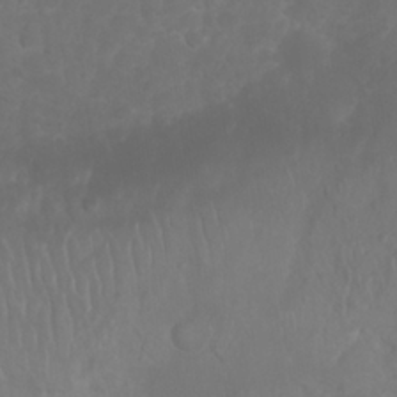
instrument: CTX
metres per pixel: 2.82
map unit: Nhu
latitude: 26.9514
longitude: -64.6301
